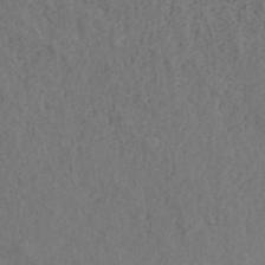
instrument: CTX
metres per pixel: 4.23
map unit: ANa
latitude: 39.2159
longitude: 22.3873
